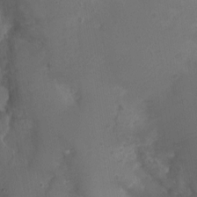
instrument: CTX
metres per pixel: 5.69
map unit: Nhu
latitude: 2.0822
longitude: -15.1781
